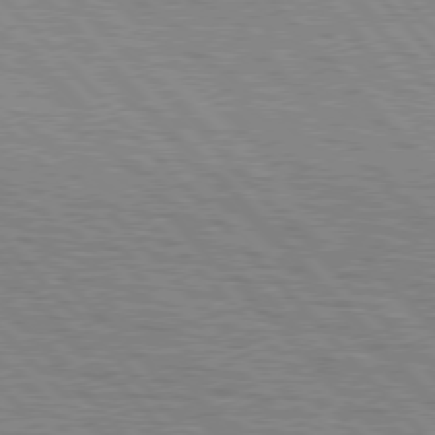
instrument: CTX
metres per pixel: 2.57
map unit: lApd
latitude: 76.7435
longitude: -72.7436
